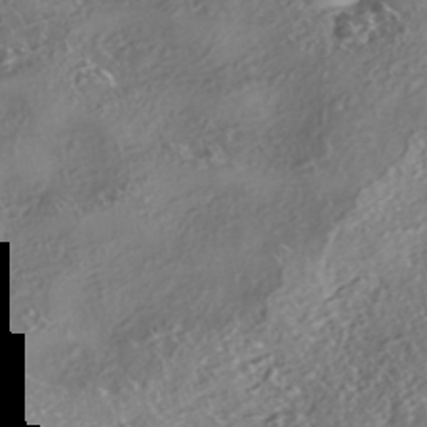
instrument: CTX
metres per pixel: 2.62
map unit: eHh
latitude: -42.6140
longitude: 121.7477
